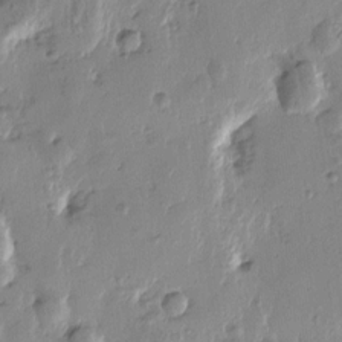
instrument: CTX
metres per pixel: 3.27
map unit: Htu
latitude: -0.4062
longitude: -177.5560
